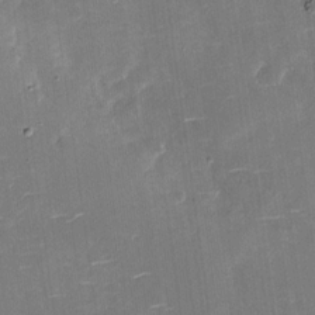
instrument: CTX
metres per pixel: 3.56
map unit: Nhu
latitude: -27.7099
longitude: -78.3468
